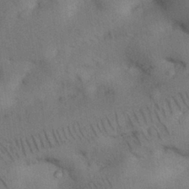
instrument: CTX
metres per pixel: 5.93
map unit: Nhu
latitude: 26.4034
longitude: -71.3481
